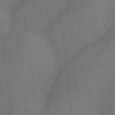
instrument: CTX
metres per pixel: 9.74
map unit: Hto
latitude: -8.4818
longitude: -46.6302
